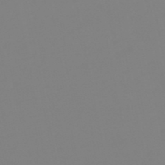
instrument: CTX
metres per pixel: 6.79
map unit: eHb
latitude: -49.5022
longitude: 84.9919
